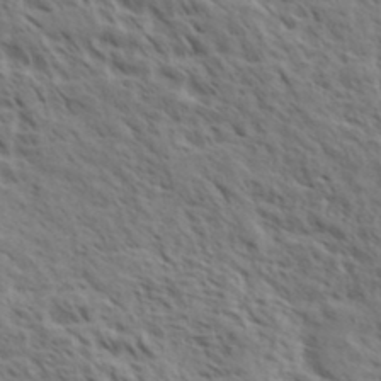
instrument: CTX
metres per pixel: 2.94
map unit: eHh
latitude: 35.7260
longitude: -139.2159
